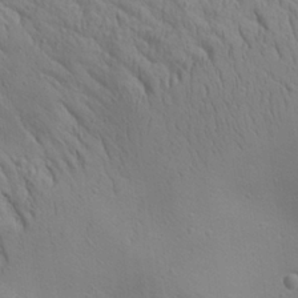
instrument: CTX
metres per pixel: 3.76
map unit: Aa
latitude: 25.9150
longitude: -144.1767
